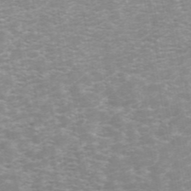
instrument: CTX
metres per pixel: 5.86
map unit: ANa
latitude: 44.9136
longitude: 26.9919
